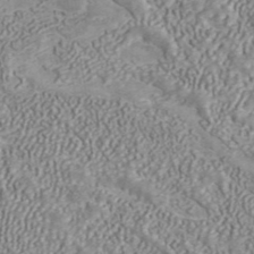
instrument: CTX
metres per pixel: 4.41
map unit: ANa
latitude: 41.9528
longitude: 18.3495
